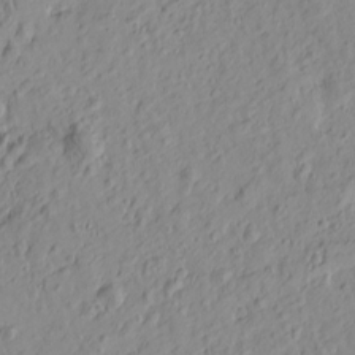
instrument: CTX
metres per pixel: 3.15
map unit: Htu
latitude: -0.4251
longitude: -175.0270
